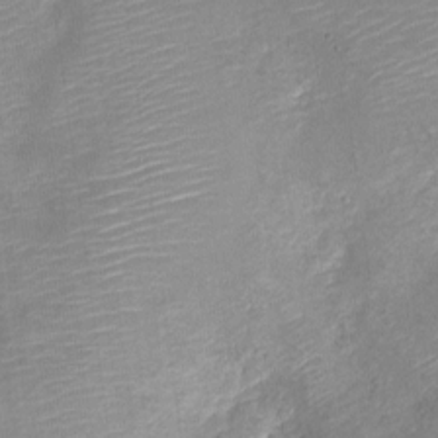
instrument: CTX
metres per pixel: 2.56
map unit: Nve
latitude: -19.1998
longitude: 107.5777
